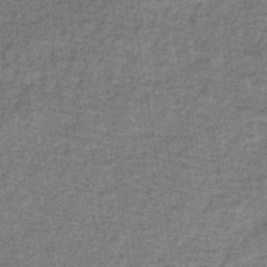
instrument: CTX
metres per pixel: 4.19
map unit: lHb
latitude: -40.3684
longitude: 58.7274
